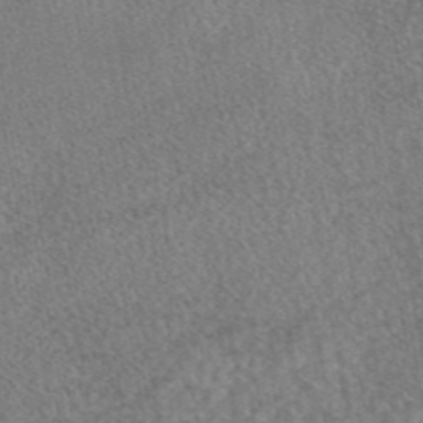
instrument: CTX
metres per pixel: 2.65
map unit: eAb
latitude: 45.4237
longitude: 107.5399
